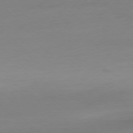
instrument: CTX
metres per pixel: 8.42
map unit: Ap
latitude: -78.4251
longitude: -67.0647
